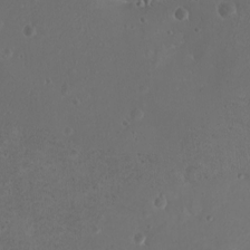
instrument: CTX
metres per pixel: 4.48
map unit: eHh
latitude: -9.3132
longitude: -69.2915
